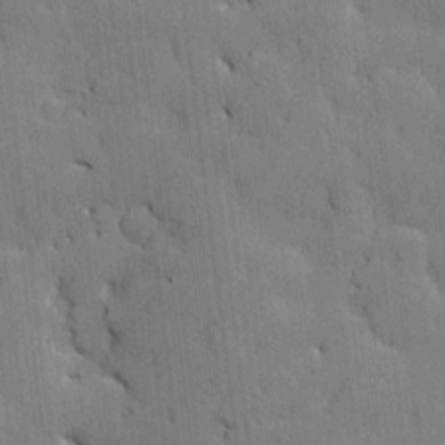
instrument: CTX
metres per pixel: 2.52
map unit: Htu
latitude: -7.8800
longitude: 176.2173
